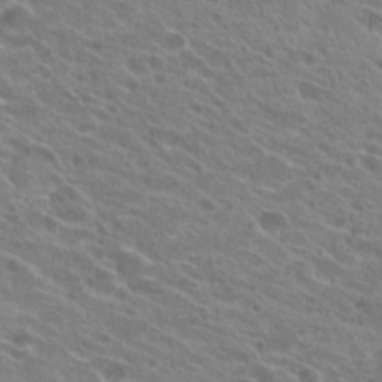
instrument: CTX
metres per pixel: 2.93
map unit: Hto
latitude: 22.1956
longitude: -38.8569
